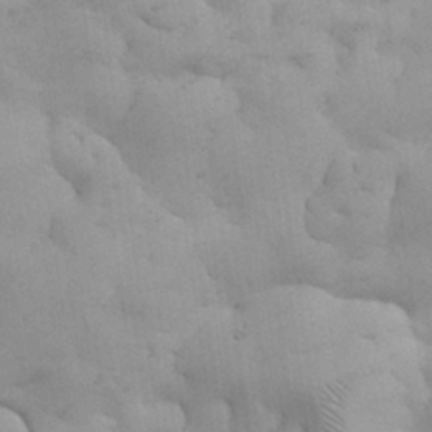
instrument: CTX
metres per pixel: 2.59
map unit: Nhu
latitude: 27.6883
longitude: -71.2726
